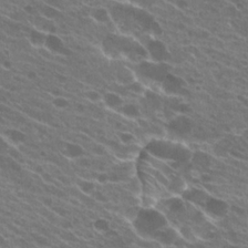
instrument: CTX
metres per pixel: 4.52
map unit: Hto
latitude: 23.3293
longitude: -38.7057
